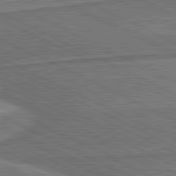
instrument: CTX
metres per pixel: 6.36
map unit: lApd
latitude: 81.2159
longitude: 140.9919
